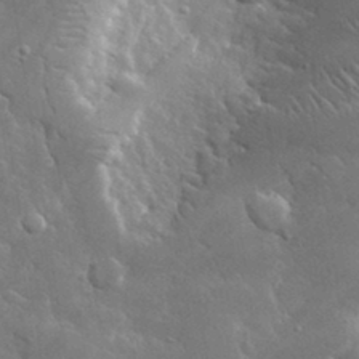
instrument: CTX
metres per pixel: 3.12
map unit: lHvf
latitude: 33.5371
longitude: -86.7246
